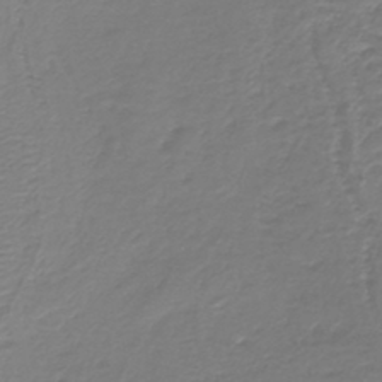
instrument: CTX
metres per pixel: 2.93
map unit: HNb
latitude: -42.1794
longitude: 50.0850
